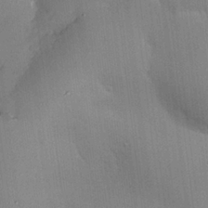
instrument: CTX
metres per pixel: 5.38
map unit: lAvf
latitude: 24.8191
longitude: -112.0633
